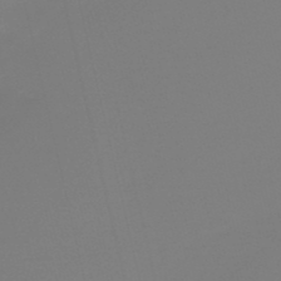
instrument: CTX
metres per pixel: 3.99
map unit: lHb
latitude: -48.6141
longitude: 76.7841
